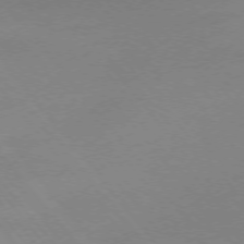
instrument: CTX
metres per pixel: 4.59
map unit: Hpe
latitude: -76.1984
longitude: -15.7639
